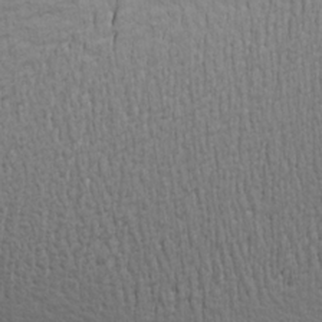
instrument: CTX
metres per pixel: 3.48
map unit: Aa
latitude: 19.1403
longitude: -141.6882
